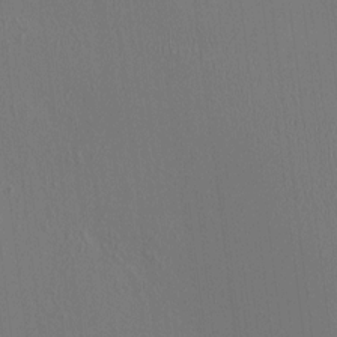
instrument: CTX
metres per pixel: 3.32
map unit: HNhu
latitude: 7.8016
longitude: 14.9731
